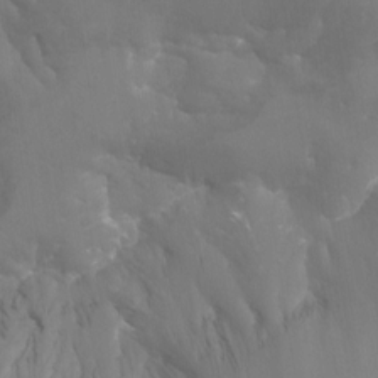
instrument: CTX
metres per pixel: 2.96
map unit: Nhu
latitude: -13.0487
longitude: -66.5356
